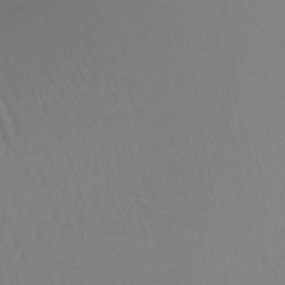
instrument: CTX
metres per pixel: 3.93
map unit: lHb
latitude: -42.1983
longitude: 59.5777
